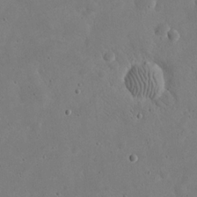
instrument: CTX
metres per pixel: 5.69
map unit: eHh
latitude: 21.1026
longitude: -68.7624
